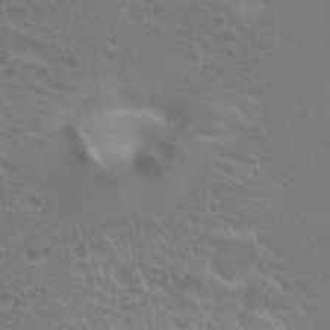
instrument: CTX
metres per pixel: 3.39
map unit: Hto
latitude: 19.7638
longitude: -40.1388
